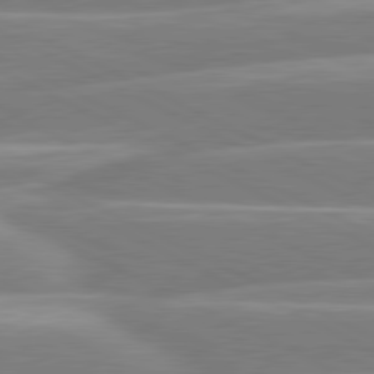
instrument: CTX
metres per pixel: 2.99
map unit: lApd
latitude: 80.6679
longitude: -130.6680
